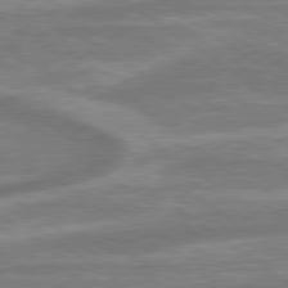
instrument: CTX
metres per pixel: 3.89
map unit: lApd
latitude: 79.4805
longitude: -171.3670
